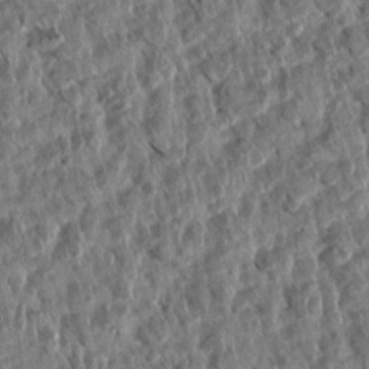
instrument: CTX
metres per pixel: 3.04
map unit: Aa
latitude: 14.2712
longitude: -141.1781
